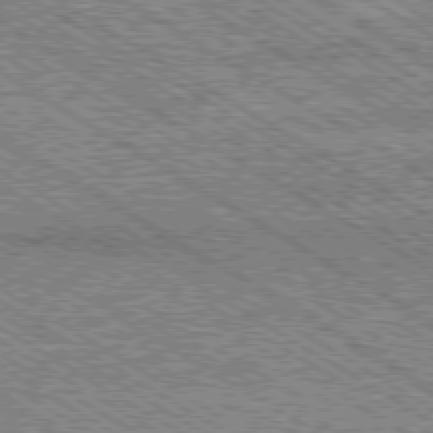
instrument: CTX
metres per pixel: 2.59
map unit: Ap
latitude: -79.9178
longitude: -83.1781
